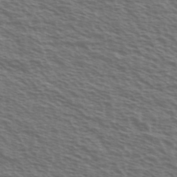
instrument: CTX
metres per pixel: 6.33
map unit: Ave
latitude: 38.4223
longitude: -111.2915
